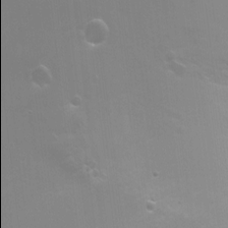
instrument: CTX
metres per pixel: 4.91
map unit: Nhu
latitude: 5.3671
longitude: -17.9906
